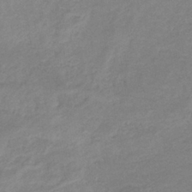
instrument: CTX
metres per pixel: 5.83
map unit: eHb
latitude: -37.1431
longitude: 75.3888
